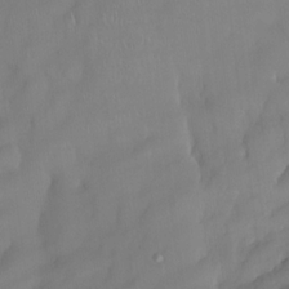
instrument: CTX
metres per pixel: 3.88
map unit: eHh
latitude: -23.2565
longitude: 15.7289
